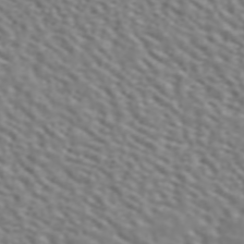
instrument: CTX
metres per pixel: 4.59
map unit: ANa
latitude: 45.9339
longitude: 49.0865
